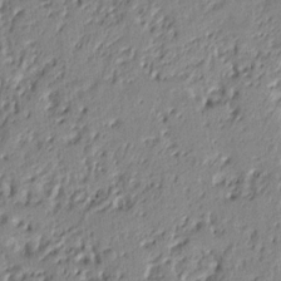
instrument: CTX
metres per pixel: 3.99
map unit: Ht
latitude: 7.8205
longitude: -77.6694
